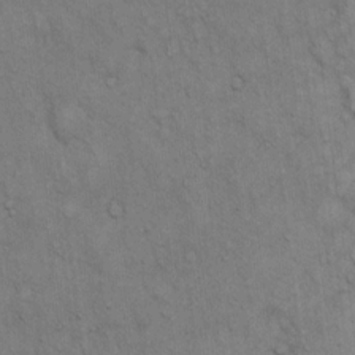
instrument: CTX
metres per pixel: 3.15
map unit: Hto
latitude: 12.8002
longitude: -60.3656
